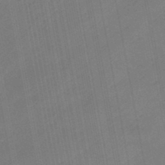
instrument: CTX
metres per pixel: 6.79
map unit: eHb
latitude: -47.1431
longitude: 85.8044
